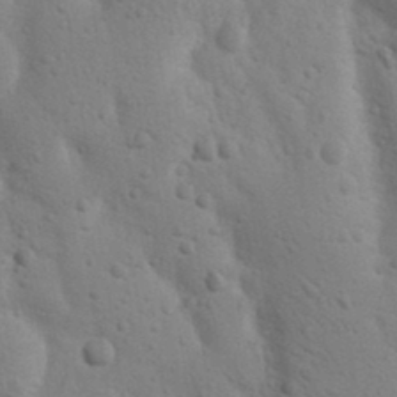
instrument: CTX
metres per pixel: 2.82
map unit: Nhu
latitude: 18.5356
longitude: -76.3656
